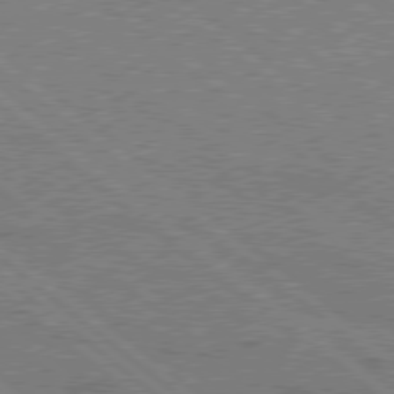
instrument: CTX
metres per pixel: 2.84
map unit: Hpe
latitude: 78.2145
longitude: -160.6868
